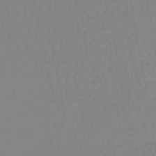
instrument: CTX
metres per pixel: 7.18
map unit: lHb
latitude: -44.6330
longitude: 62.7652
